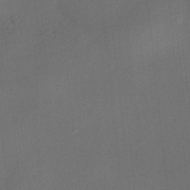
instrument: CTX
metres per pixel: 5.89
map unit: HNhu
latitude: 12.7246
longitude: 10.8030
